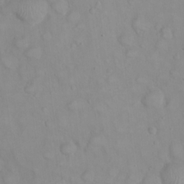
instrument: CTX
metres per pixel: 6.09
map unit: eHh
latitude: 22.5546
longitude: -59.5749
